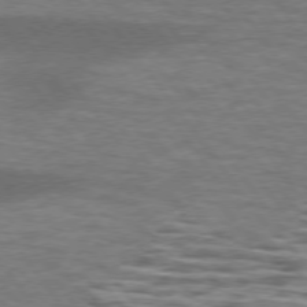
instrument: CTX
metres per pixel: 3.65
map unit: lApd
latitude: 75.4615
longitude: -57.1025
